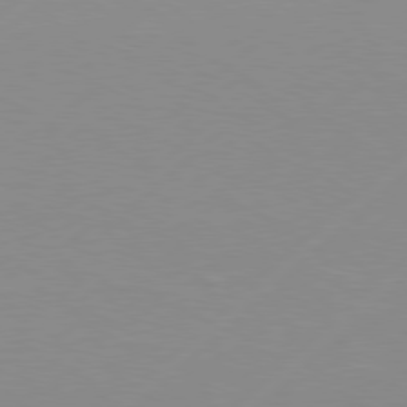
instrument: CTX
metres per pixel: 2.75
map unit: Hpe
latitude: 77.5371
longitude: -131.0270
